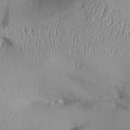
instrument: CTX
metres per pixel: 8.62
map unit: Aa
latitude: 27.1025
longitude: -129.7261
